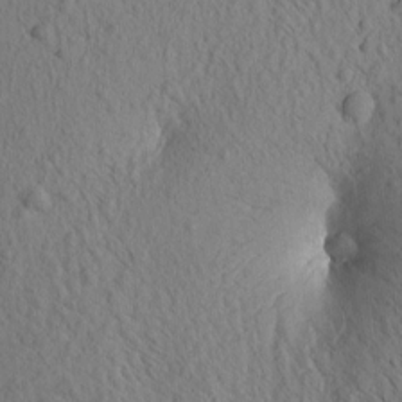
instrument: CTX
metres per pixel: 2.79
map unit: Htu
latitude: 0.1011
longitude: 173.9178
